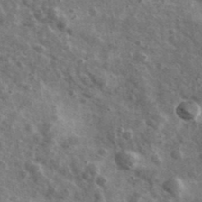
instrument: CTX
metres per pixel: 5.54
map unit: Ave
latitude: 38.8947
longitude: -107.8961
